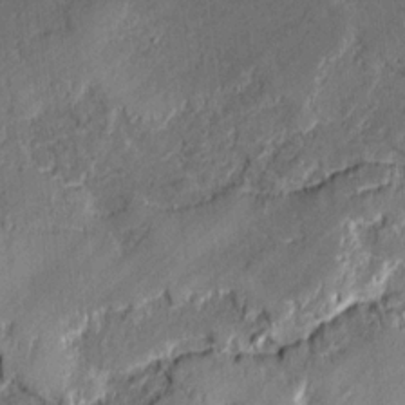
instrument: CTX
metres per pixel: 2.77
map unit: lAvf
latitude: -0.4818
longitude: -107.9717
